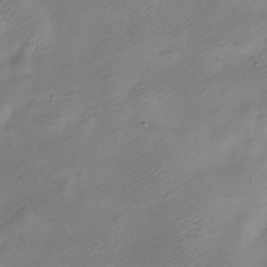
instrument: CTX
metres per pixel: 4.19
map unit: Nve
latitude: -23.3510
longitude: 106.1795
